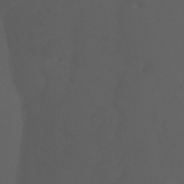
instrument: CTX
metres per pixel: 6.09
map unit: Ht
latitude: -3.8611
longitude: -26.3467
